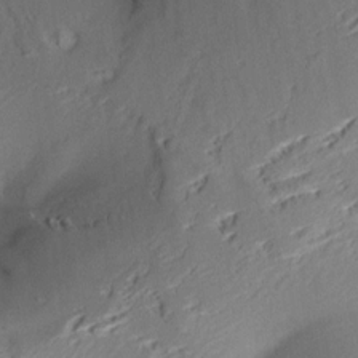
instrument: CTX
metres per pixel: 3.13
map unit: Aa
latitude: 10.2712
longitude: -142.7624
